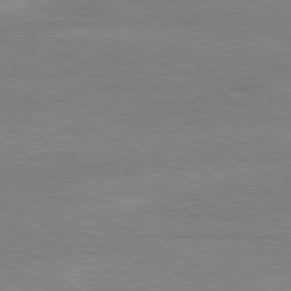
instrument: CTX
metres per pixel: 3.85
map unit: Ap
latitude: -80.7086
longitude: -86.1767
